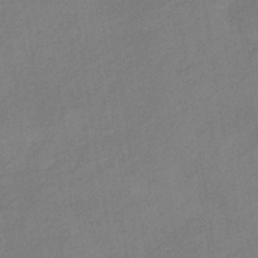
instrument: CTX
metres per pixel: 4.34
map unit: lHb
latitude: -37.8611
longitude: 72.5385
